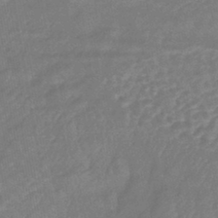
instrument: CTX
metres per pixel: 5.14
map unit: lHb
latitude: -43.7099
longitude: 80.6519
